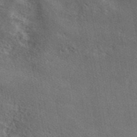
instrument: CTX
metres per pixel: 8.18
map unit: ANa
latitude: 43.3293
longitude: 49.0487
